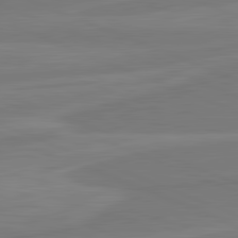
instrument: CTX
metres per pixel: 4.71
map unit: lApd
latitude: 82.0255
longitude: -174.4412
